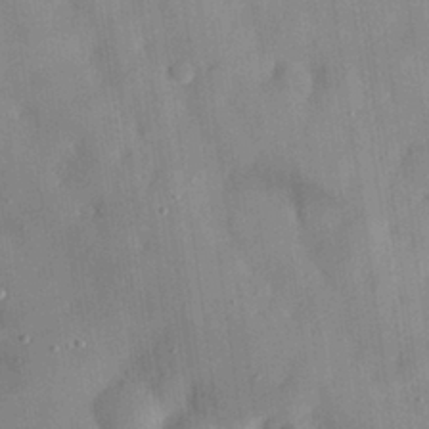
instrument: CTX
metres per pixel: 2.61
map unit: eHh
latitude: 29.2915
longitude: -74.5924
